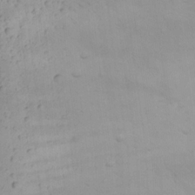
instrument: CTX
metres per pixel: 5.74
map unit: Nhu
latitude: 19.5560
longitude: -73.1404
